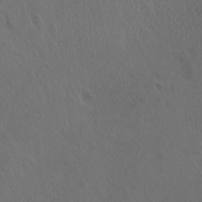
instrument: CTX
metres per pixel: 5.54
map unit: eHh
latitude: -2.3117
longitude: 19.4076
